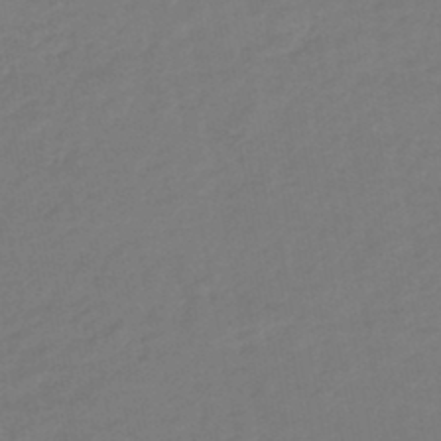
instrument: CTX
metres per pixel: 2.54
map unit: HNhu
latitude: -45.9745
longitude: 94.0094
